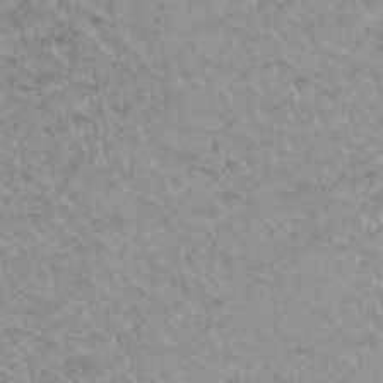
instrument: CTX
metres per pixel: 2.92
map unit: Hto
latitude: 34.9135
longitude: -48.6490
